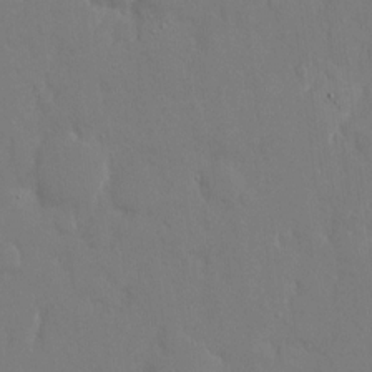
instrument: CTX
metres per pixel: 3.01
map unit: eHh
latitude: 14.7813
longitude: -71.1970
